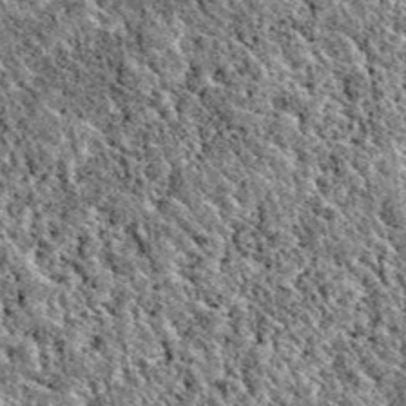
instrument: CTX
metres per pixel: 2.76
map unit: eAb
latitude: 38.4601
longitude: 111.0109
